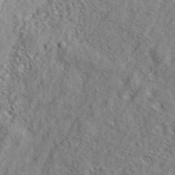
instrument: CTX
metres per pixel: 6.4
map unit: eHh
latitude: 37.1781
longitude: -80.1011
